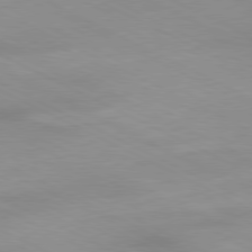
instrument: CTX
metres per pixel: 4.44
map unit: Ap
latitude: -81.0487
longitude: -92.1955
